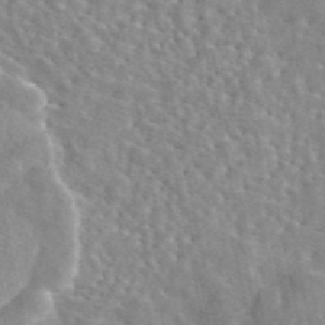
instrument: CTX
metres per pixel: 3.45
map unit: eAb
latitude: 44.8569
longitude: 111.9745
